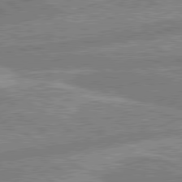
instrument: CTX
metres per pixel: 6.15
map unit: lApd
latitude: 80.3845
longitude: -169.6505
